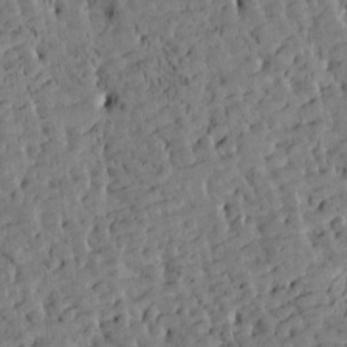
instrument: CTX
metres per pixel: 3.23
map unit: Htu
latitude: -3.1053
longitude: 175.3320
